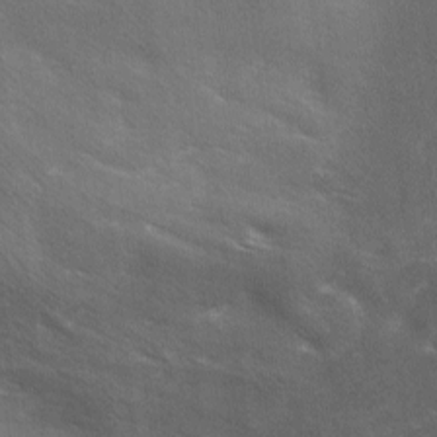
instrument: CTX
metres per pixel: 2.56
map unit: Ave
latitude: 0.6490
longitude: -111.7450
